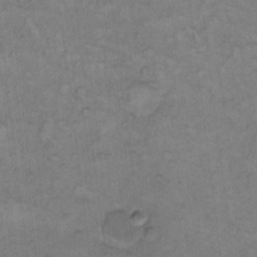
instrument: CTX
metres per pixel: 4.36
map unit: Hto
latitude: 7.3104
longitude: -60.7813
